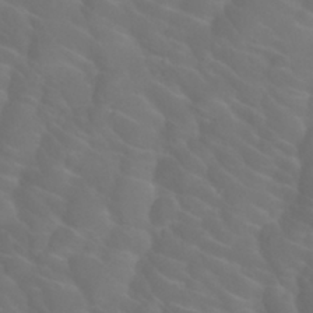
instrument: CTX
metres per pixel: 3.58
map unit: Nhu
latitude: 26.7624
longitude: -55.3293
